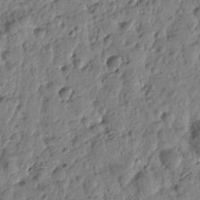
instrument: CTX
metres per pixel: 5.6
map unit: Htu
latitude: -1.2943
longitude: -179.4994
